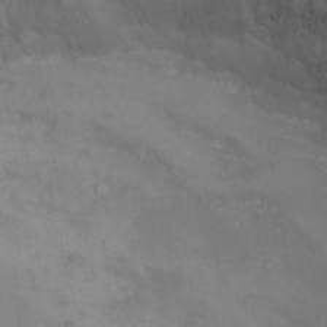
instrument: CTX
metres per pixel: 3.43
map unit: Nhu
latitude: -5.8422
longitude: -78.9514
